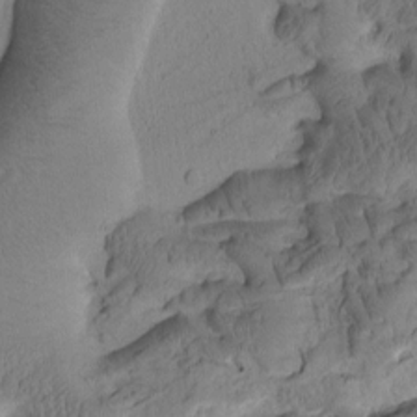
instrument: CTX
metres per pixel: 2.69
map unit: Htu
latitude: -2.1038
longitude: 172.0283
